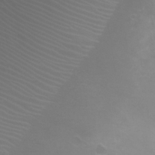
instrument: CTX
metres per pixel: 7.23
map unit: Ht
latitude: -1.7667
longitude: -19.5371
